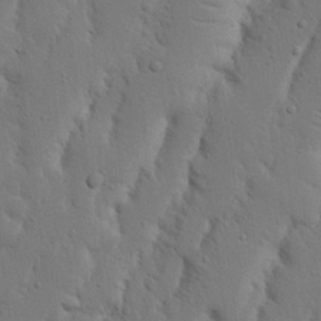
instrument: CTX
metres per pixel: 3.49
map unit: Nhu
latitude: 18.6868
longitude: -75.3860
